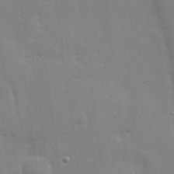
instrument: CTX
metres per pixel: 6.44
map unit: lHvf
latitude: 24.5923
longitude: 142.1983
